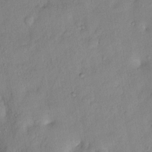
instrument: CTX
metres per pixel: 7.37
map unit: Nhu
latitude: 6.4790
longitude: -24.6868
